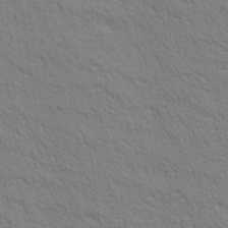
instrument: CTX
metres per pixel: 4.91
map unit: Aa
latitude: 21.3293
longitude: -140.4223
